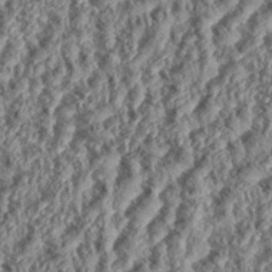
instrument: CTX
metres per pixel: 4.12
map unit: eHh
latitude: 35.4993
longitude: -137.4427
